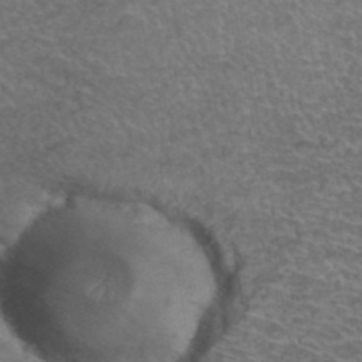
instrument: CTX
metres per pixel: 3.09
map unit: Hto
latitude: 38.4034
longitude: -42.5735
